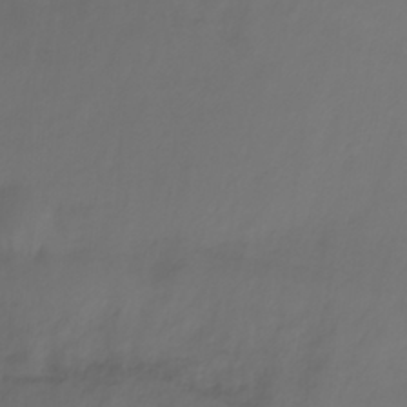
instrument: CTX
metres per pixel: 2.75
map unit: Nhu
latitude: -12.3873
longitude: -62.6491
